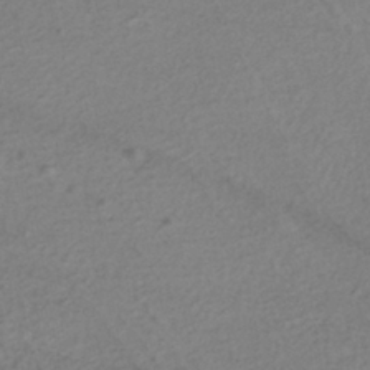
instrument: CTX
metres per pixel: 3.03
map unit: HNhu
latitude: -40.5763
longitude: 99.4454
